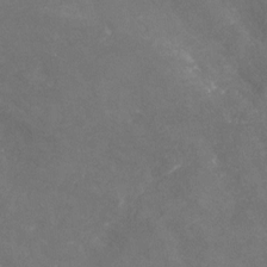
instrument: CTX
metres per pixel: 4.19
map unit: Nhu
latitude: -25.5210
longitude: -56.8946
